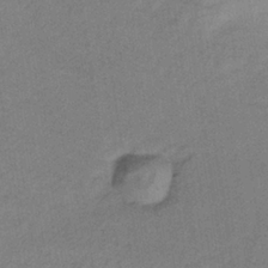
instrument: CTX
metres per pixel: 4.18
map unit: lHb
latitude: -36.5195
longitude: 71.2943
